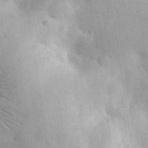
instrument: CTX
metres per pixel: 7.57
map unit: eHh
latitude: 31.1215
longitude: -72.8758
